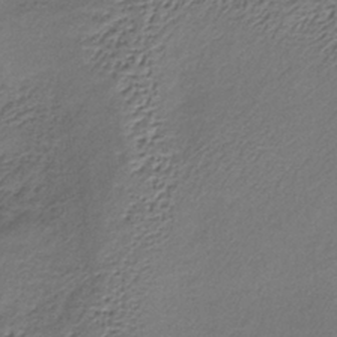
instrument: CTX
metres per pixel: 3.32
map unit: lHb
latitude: -35.1809
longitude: 61.5399
